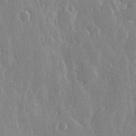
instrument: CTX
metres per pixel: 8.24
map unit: lHvf
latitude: 18.4790
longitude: -115.7827
